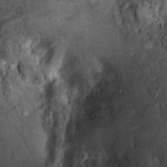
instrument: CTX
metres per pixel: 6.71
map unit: Hto
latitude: 16.1956
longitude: -59.9528
